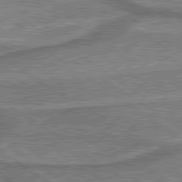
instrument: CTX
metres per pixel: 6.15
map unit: lApd
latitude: 79.8961
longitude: 175.5021
